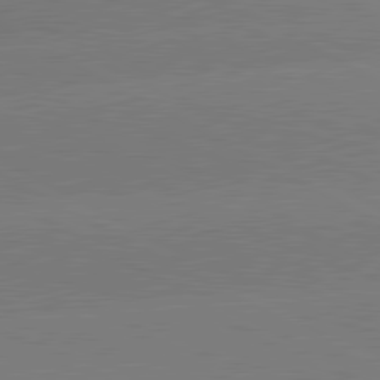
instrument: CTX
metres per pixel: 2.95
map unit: lApd
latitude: 80.9703
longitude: -149.9150
